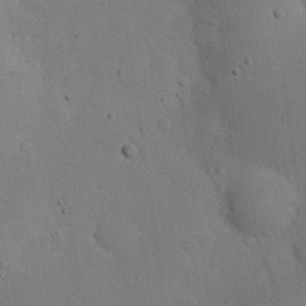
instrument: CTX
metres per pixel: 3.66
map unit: eHh
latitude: 24.4034
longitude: -72.3468
